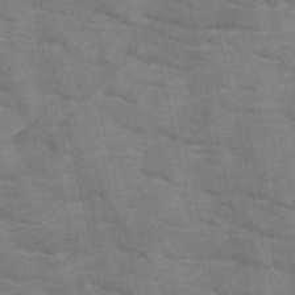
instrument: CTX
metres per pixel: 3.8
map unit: HNb
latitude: -47.0297
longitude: -48.0633
